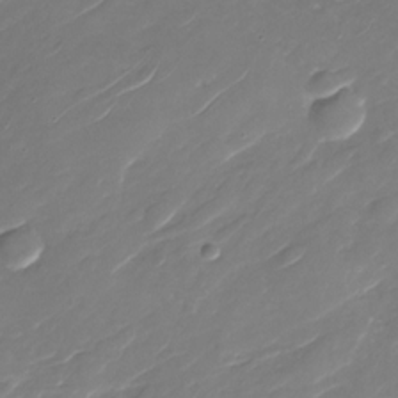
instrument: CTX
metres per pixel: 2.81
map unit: Nhu
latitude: -29.6722
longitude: -72.1011
